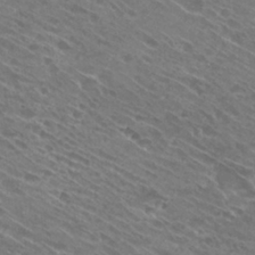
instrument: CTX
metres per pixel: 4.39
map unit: Hto
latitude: 29.1970
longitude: -44.1578
